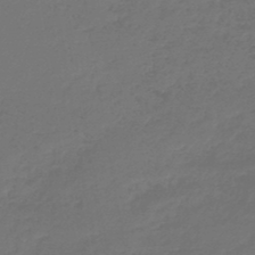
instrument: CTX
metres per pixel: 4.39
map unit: lHb
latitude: -46.2361
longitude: 71.1053
